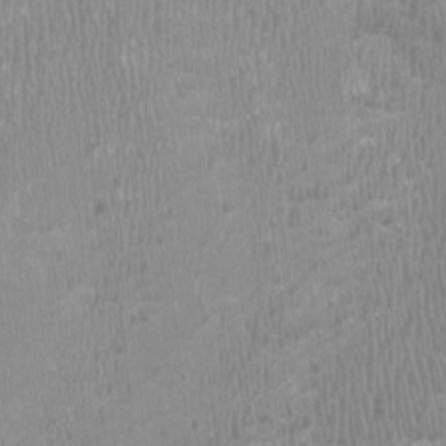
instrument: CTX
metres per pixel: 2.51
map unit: HNhu
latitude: -3.5588
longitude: -3.8772
